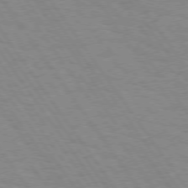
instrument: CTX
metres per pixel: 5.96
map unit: Hpe
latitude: 74.1200
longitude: -137.2726
